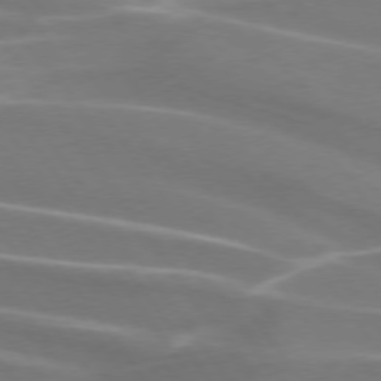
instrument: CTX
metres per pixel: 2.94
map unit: lApd
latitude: 74.4979
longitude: -62.3279
